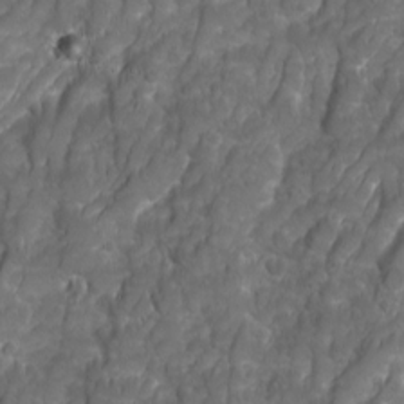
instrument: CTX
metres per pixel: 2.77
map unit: Ave
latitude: 16.2523
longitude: -133.1781
